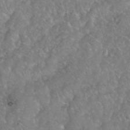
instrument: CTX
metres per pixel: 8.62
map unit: eHh
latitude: 39.8394
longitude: -58.5924
